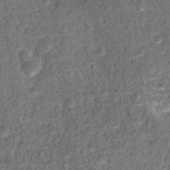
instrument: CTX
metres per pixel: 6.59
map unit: Ht
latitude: 9.3671
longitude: -38.4601
